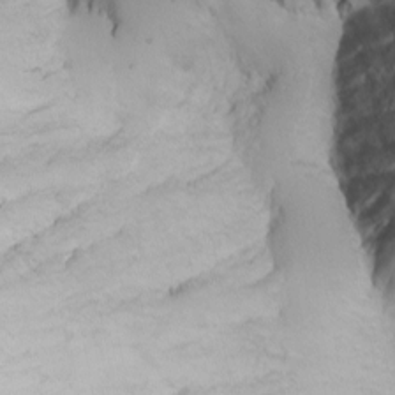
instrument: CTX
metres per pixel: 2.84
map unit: Nhu
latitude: -7.5588
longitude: -70.4223
